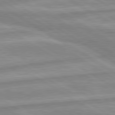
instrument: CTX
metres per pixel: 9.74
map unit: lApd
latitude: 80.2145
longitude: -172.3467
